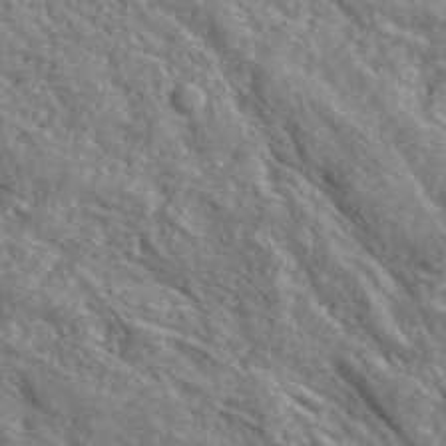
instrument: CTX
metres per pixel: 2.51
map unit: lHvf
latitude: 42.1578
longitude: -89.9528
